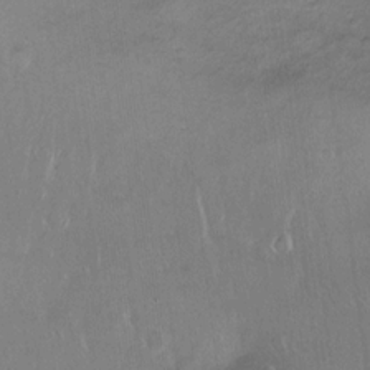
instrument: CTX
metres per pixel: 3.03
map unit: Ht
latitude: 14.5357
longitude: -37.0270
